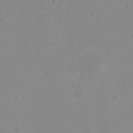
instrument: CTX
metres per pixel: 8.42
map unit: eHh
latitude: 21.0837
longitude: -64.6868
